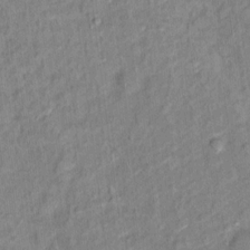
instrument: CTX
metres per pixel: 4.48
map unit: Ht
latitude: 14.3657
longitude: -39.3482
